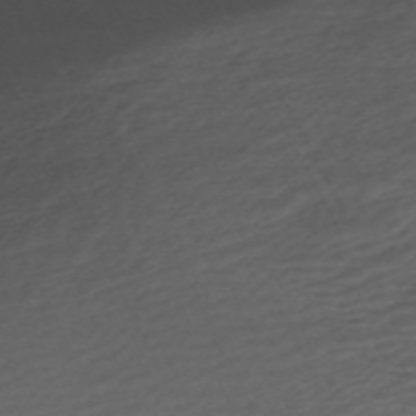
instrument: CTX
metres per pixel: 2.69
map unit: ANa
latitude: -44.9731
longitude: 104.8597
